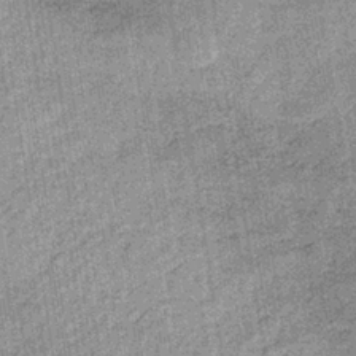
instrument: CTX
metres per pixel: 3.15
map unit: lHb
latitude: -36.5762
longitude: 64.1417
